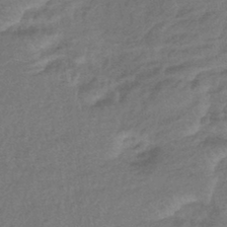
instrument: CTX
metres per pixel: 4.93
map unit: eHb
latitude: -42.7463
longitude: 83.8800
